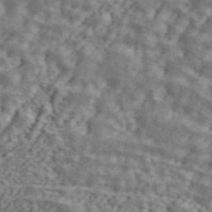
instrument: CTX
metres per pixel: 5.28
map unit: ANa
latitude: 45.1403
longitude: 45.0109
